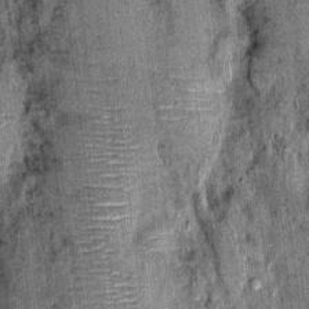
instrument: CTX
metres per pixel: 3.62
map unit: Nhu
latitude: -0.3496
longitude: -15.2726
